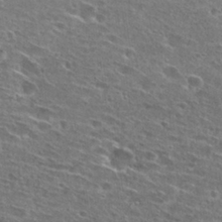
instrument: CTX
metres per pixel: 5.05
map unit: Hto
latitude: 26.8758
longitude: -45.6127
